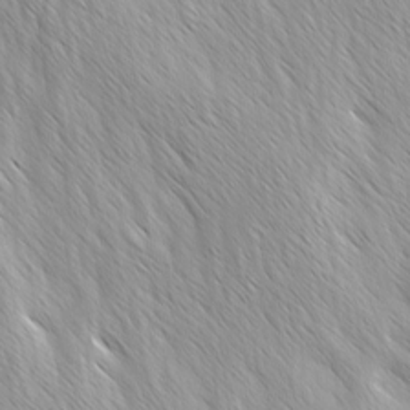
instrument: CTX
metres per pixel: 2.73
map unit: Ave
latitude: -0.9731
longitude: -112.8380
